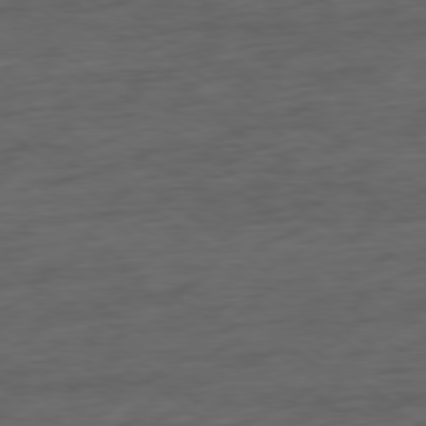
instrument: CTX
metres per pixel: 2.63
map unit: Hpe
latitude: -79.1809
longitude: -19.3859
